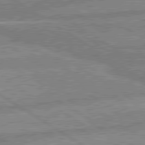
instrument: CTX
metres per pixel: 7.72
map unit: lApd
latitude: 80.2711
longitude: -169.5938
